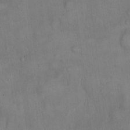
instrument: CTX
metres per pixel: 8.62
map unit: Hto
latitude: 15.0459
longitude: -60.1955
